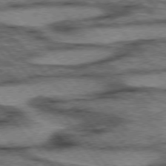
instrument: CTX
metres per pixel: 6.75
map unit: lApd
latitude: 75.6316
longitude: -49.3671
